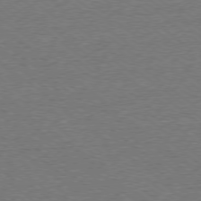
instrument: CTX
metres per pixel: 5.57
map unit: Ap
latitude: -78.5007
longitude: -82.1199
